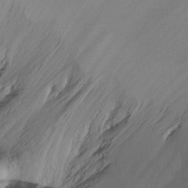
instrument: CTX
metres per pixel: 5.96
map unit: Ht
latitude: -16.2929
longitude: -48.4979
